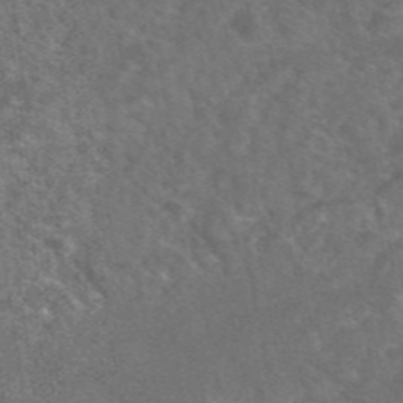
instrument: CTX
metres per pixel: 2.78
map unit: eAb
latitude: 47.0081
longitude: 115.2187
